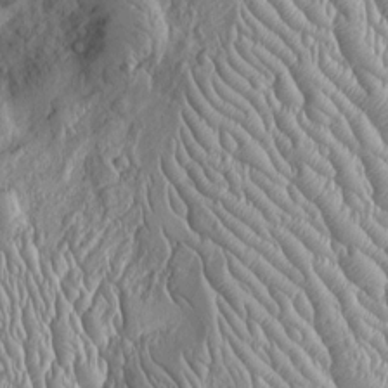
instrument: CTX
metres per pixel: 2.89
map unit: Htu
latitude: -4.6140
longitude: 158.0094
